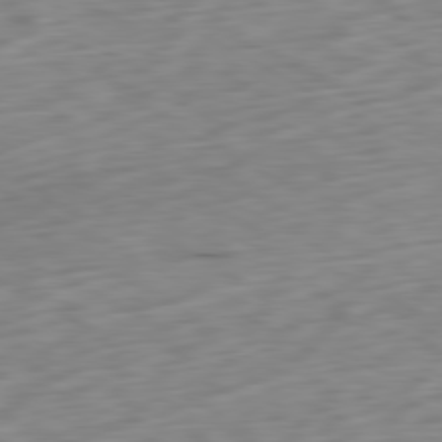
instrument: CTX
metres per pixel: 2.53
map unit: Ap
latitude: -80.7841
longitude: -70.9514
